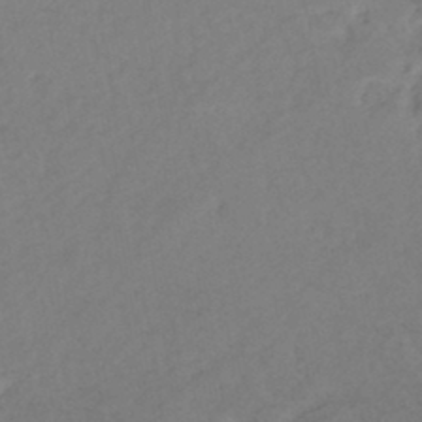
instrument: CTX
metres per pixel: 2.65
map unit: eHb
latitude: -43.3509
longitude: 85.1053
